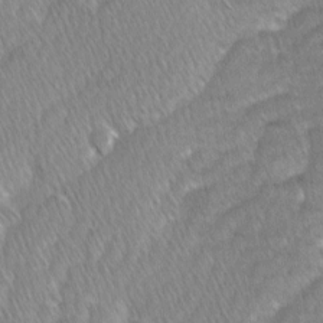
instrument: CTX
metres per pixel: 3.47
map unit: Ave
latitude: -0.9542
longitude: -114.0255
